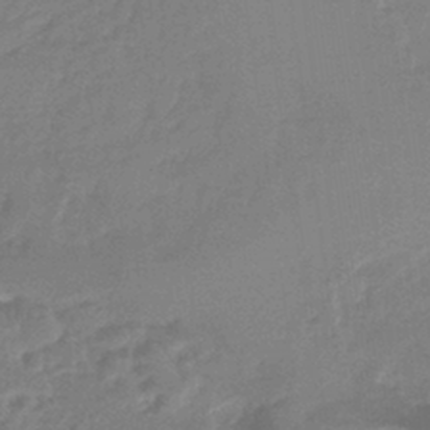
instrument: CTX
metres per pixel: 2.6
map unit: HNb
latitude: -36.3495
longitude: 57.9367
